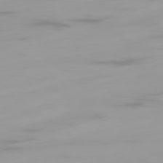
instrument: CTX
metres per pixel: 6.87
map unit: Ap
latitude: -78.6329
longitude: -96.0822
